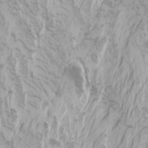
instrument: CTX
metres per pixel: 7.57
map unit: Htu
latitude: -6.3873
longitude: -72.1578
